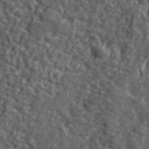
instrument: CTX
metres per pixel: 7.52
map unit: lHvf
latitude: 41.3292
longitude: -89.6694
